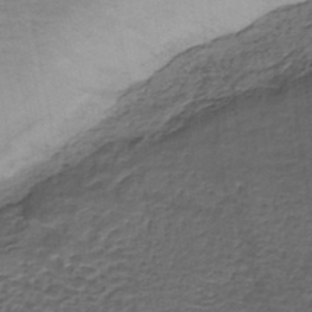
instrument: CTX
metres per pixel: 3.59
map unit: eHh
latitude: -43.1620
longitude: 120.0283
